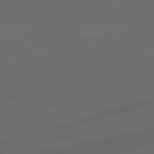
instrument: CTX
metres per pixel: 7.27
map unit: lApd
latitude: 80.9514
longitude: -85.2726
